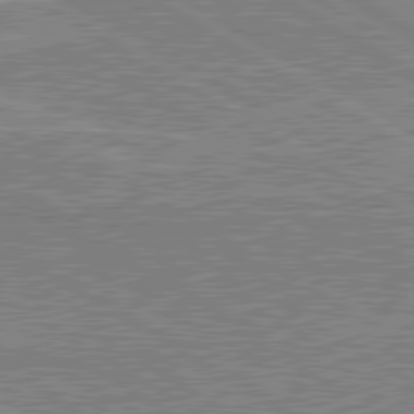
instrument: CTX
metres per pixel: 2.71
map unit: lApd
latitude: 80.6301
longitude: 143.5966
